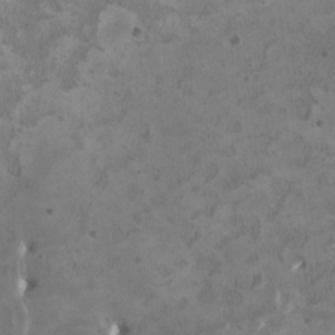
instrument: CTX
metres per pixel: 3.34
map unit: HNhu
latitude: 2.8569
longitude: -3.4804
